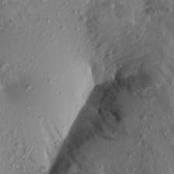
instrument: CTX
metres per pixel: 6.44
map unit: Aa
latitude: 18.7246
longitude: -147.0270
